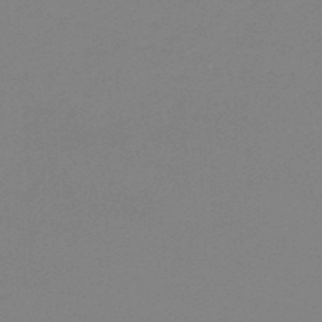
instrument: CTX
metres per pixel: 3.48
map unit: lHb
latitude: -46.3873
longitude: 64.0472
